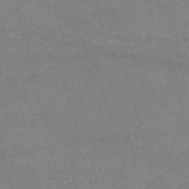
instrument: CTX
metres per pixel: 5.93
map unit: HNb
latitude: -53.6532
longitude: -37.4238
